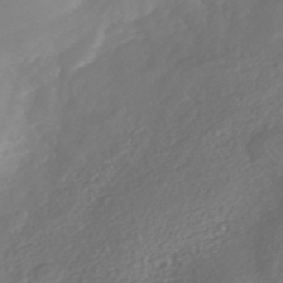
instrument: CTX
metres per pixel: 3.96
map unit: Nhe
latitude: -41.2565
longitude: -110.6680
